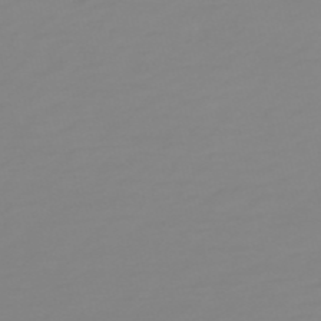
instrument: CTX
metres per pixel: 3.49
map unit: HNb
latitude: -53.9745
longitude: -33.8205
